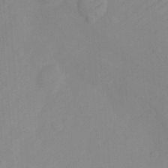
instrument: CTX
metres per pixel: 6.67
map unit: Ht
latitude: -0.1795
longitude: -34.7435
